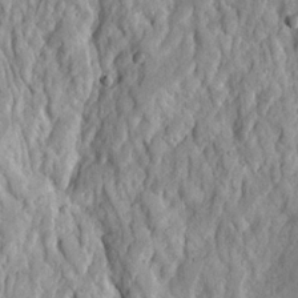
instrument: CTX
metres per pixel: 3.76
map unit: Ave
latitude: 22.9325
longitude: -132.3845
